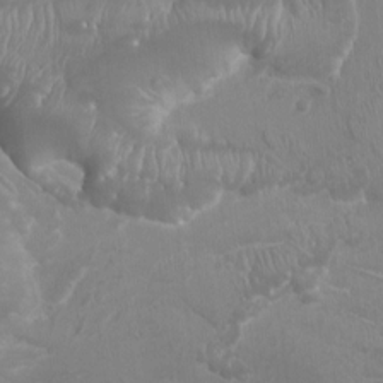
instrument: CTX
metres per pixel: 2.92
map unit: Ht
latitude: -1.7667
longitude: -16.7624
